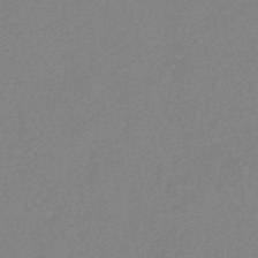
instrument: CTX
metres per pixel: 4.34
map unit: eHb
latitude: -40.1795
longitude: 77.4454
